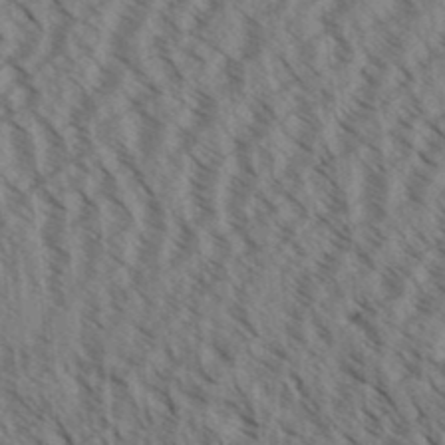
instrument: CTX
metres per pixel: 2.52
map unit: Aa
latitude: 31.5560
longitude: -139.0269
